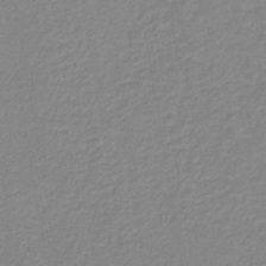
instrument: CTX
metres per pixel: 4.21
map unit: HNb
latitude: -40.1606
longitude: 51.1053
